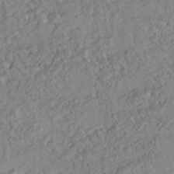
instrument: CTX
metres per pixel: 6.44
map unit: HNhu
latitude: -44.4629
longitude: 100.1983
